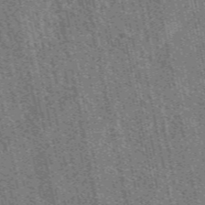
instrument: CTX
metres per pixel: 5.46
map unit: eAb
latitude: 51.6127
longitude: 114.7463
